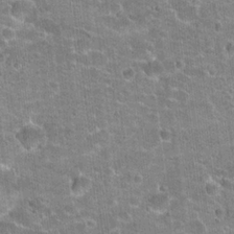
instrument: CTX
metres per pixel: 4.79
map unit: Hto
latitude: 21.4427
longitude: -42.6491
